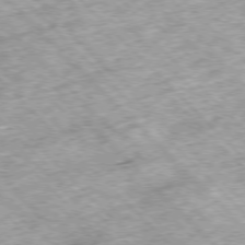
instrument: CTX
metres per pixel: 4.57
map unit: Hpe
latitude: -77.2754
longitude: 13.4643
